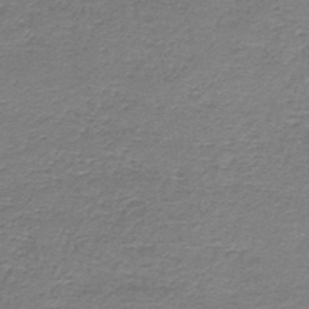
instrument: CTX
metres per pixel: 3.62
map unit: HNb
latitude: -45.0298
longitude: 52.9919
